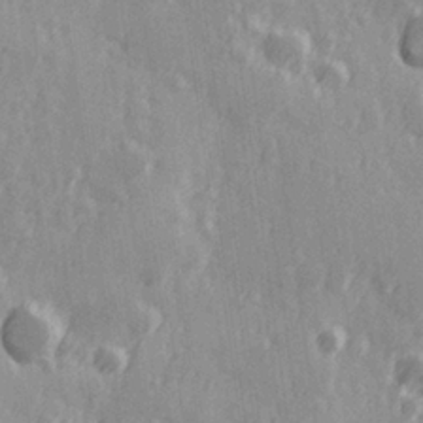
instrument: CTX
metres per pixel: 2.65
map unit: Hve
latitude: 26.1578
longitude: 146.9541
